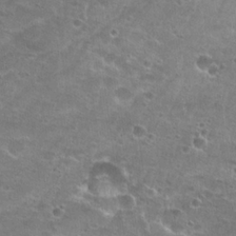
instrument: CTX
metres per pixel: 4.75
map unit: Hto
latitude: 22.7246
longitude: -41.4048
